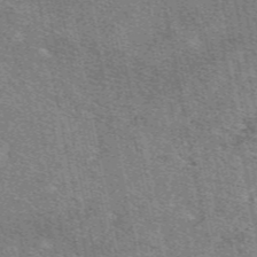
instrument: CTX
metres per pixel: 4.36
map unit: eAb
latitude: 48.8947
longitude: 116.2550
